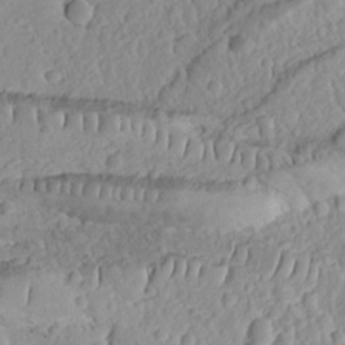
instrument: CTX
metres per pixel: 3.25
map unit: Ave
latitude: 10.9136
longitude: -104.1389
